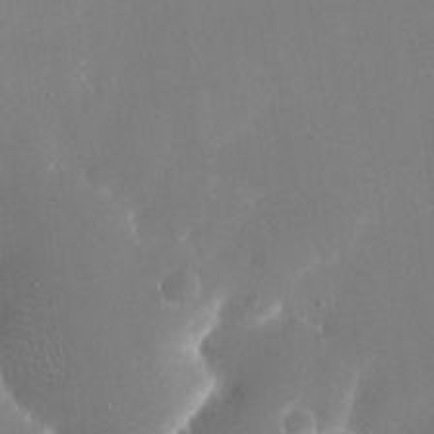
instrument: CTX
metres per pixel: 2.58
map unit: eHh
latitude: 19.7827
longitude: -68.6113
